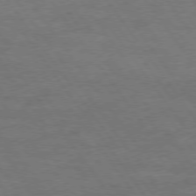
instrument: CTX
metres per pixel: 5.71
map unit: Hpe
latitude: 74.7435
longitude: -142.9703
